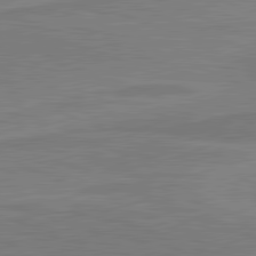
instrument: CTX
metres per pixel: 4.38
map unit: lApd
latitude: 81.4426
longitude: 168.5384
